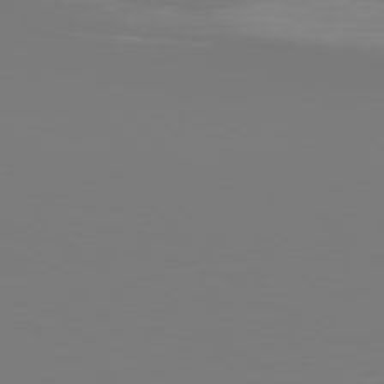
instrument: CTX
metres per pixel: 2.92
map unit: Hpe
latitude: 77.7260
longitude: -136.1200
